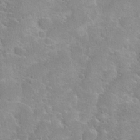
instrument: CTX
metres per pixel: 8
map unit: Hto
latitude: 25.4048
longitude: -50.2711
